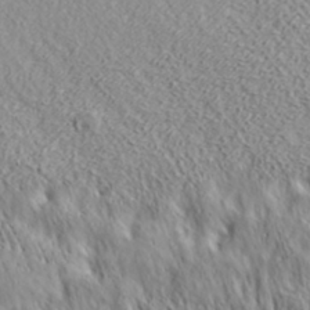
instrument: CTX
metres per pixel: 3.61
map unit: ANa
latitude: 35.4048
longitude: 14.6141
